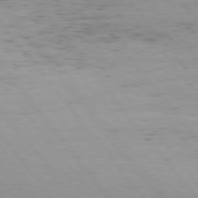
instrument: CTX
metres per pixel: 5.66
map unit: Hpe
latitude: 75.6316
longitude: -143.6127
